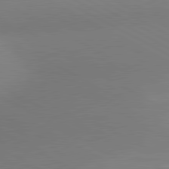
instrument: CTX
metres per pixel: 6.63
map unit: lApd
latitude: 80.8569
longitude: 127.7288
